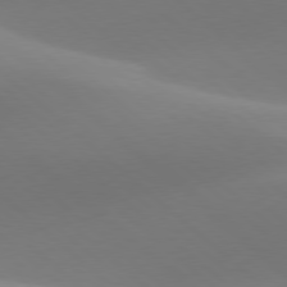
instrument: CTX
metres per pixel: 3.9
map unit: lApd
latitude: 78.3090
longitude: -50.8191
